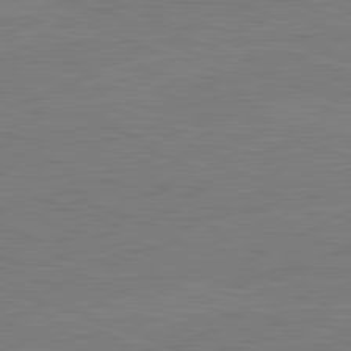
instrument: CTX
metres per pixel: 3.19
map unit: lApd
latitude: 82.1199
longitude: -159.4427
